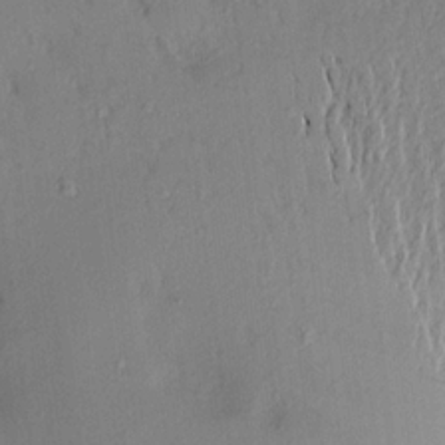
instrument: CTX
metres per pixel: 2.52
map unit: Aa
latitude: 17.2915
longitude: -148.4979
